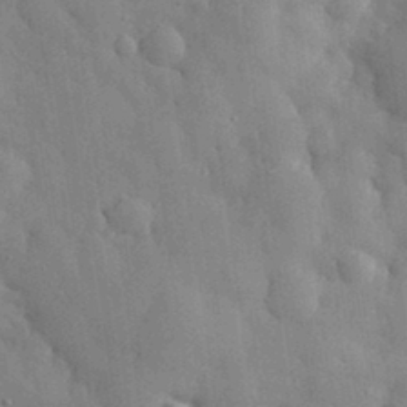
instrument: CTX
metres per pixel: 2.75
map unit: eHh
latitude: 31.3293
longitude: -72.9703
